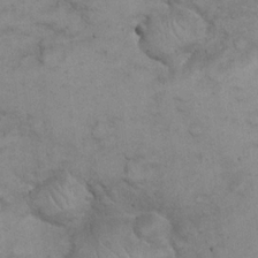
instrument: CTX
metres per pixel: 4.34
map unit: eHh
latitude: 21.8961
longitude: -59.4238
